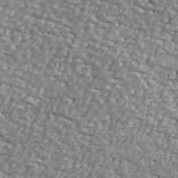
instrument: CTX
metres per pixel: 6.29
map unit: Ave
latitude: 40.9324
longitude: -112.4790
